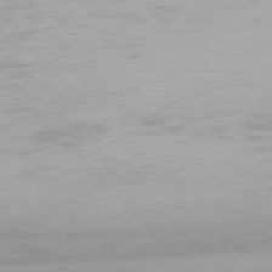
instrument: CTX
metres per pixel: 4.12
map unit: Hpe
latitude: 76.8569
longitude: -170.6868
